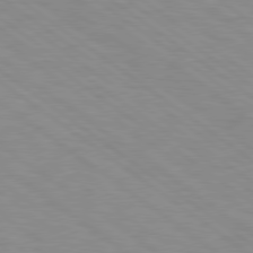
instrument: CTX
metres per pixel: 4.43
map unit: Hpe
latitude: 78.7813
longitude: -122.4412
